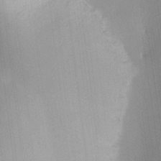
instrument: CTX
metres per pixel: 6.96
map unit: lHvf
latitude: 24.6301
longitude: 140.8030
